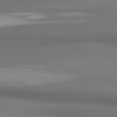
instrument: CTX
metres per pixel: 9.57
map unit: lApd
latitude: 81.3671
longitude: 173.8611
